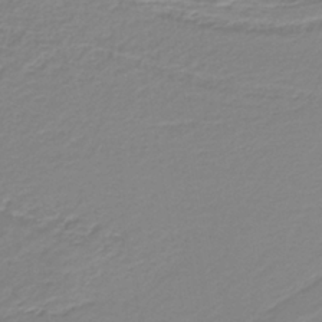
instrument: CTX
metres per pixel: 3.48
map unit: lHb
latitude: -37.5399
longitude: 57.7477
